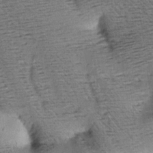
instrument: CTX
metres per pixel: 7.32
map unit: Aa
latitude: 9.0836
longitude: -141.8961
